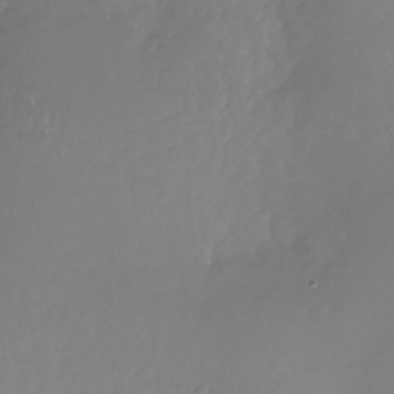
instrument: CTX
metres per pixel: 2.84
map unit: Nhu
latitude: -28.4818
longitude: -79.8961
